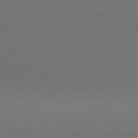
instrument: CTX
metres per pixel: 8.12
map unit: Hpe
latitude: -80.8786
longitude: 14.2173
